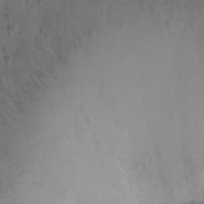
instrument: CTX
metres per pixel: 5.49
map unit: Ht
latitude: -9.8800
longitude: -22.5357
